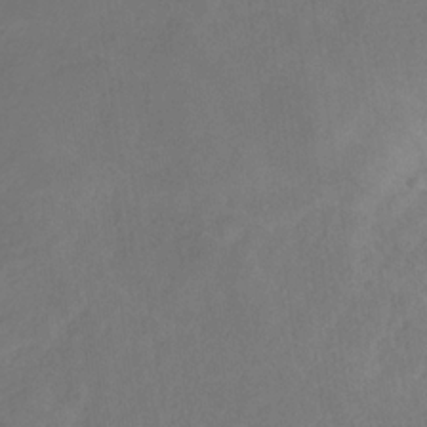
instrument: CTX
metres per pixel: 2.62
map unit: eHb
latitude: -30.7652
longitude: 67.8044
